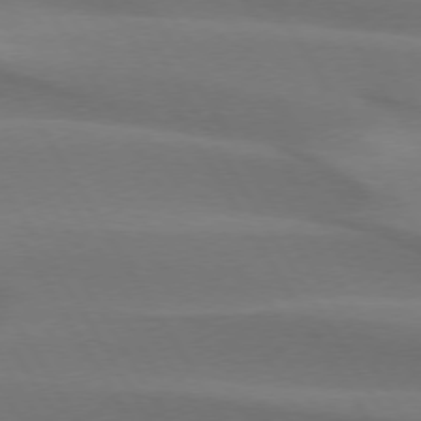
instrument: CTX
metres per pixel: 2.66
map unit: lApd
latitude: 74.4790
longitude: -66.0822
